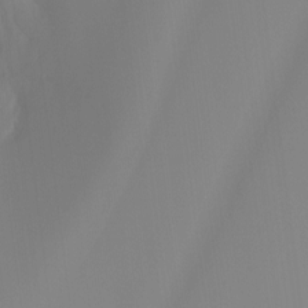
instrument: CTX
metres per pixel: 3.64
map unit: Hto
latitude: -8.2928
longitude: -52.2523
